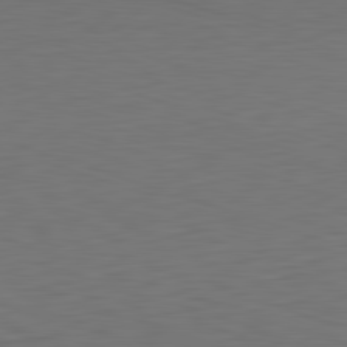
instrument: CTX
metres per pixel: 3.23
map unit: Hpe
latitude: -82.5574
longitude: 11.1998
